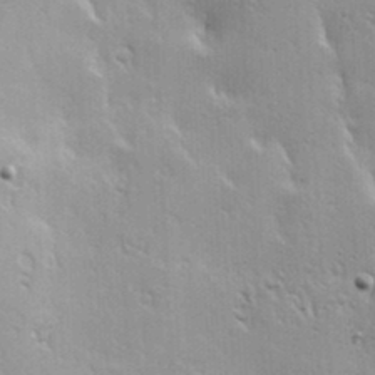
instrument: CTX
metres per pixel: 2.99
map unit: Hve
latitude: 23.3671
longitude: -96.8758
